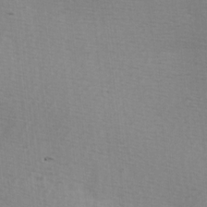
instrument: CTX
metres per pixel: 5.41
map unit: Hve
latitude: 1.8961
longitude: -124.0255
